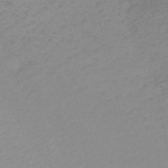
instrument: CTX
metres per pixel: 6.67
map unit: lHb
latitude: -46.3873
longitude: 57.0486
